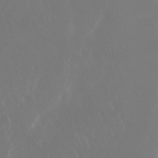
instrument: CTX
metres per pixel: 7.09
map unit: Nhu
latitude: 29.8772
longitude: -57.8205
